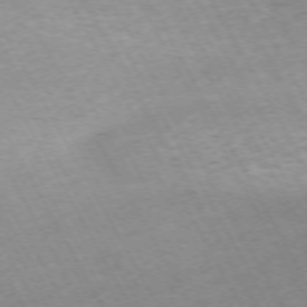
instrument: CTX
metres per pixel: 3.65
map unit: Hpe
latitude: -72.3117
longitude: 9.9745
